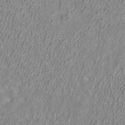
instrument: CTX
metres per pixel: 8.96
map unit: ANa
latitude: 40.4034
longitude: 22.1984
